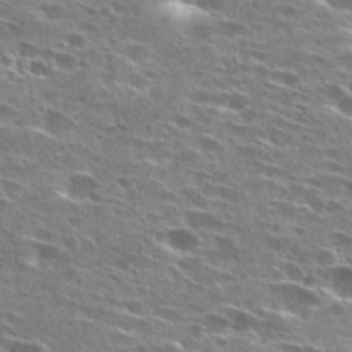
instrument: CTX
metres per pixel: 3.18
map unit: Hto
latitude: 28.2333
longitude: -46.1578
